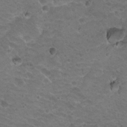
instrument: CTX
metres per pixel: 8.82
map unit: Hto
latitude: 19.9150
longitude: -33.0647
